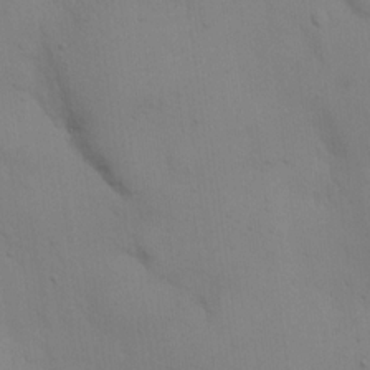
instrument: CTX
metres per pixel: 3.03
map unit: eHh
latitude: 17.4615
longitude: -63.0459
